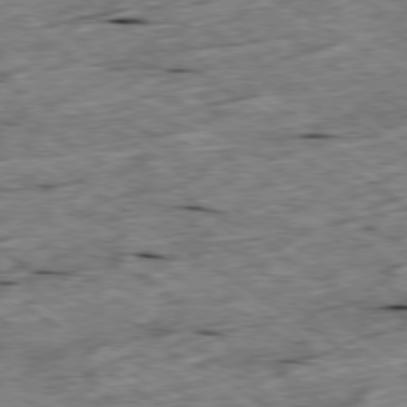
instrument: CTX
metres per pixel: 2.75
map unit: Ap
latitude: -79.5588
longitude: -87.3104
